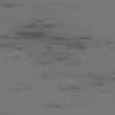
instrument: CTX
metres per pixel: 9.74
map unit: Hpe
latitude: -76.8408
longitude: -19.2537
